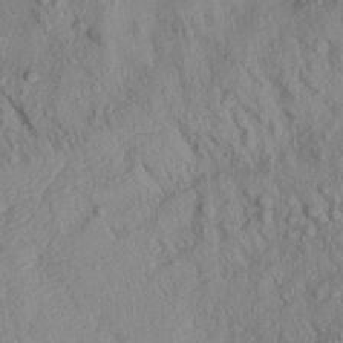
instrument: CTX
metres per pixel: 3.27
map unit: Aa
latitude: 18.4412
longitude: -147.3482
